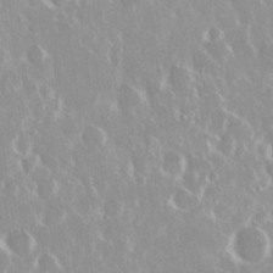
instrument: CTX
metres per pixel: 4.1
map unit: Nhu
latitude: 29.1970
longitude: -61.1025
